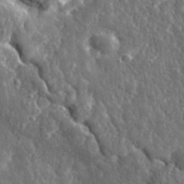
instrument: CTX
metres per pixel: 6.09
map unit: eHh
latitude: 35.1214
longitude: -80.3467
